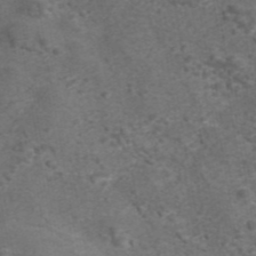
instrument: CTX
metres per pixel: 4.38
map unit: eAb
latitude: 43.5182
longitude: 105.8422
